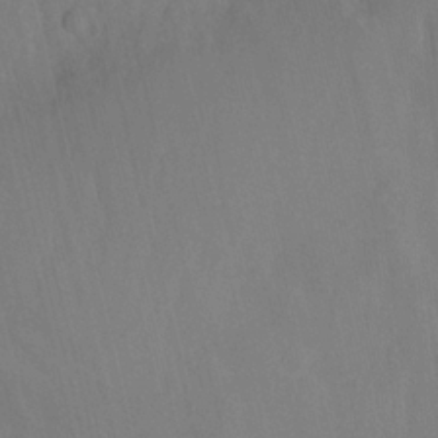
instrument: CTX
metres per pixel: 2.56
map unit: Nhu
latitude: -7.7477
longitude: -41.1781
